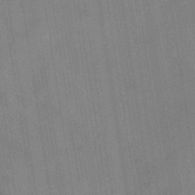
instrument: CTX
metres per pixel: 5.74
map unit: eHb
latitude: -35.4076
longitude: 73.8611
